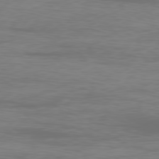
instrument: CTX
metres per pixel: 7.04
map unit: Ap
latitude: -79.0297
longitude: -69.2915
